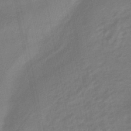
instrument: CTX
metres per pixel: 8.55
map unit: eHb
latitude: -45.5966
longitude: 87.5210
